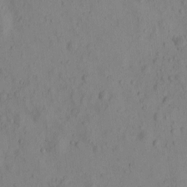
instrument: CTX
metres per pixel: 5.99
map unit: eHh
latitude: -0.3873
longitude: 16.3307
